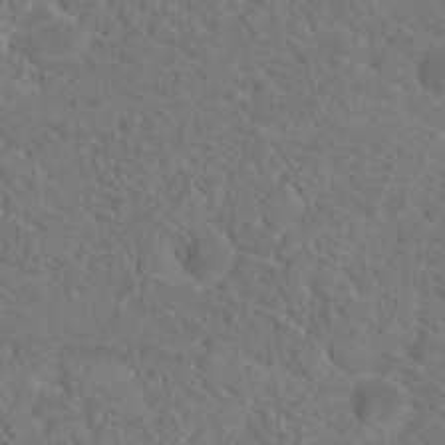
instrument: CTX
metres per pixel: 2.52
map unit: Hto
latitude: 18.7624
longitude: -37.1403
